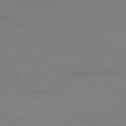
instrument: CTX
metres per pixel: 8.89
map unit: Ap
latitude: -75.6155
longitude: -80.9703
